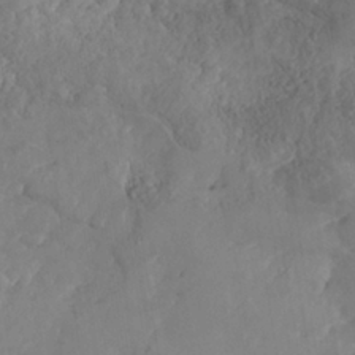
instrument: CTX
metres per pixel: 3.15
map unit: Nhe
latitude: -37.0108
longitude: 138.2740
